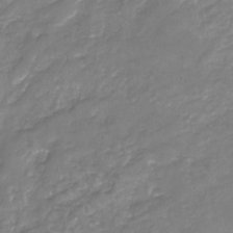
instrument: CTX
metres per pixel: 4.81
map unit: Nhu
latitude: -22.8408
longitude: -56.8757
